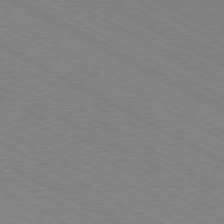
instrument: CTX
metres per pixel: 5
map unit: Hpe
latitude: -80.9542
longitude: 17.0676
